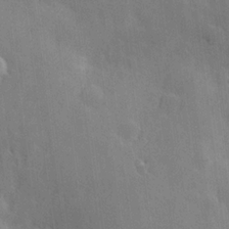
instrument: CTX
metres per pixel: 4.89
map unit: Hve
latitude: 18.5545
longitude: 151.1431
